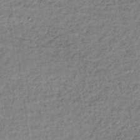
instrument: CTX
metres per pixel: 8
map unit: lHb
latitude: -35.8611
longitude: 66.3117
